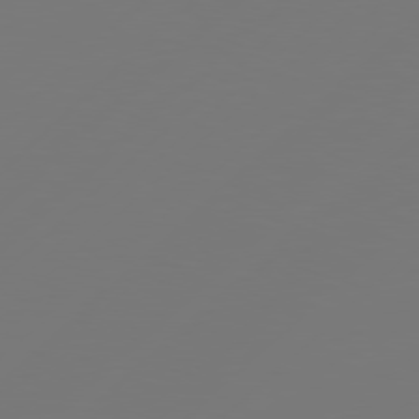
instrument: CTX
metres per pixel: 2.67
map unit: Hpe
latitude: 78.2145
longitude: 173.2565
